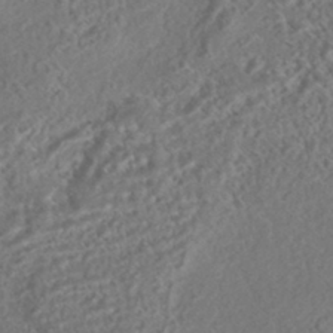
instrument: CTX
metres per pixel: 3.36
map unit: HNhu
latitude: -43.9556
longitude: 100.2739
